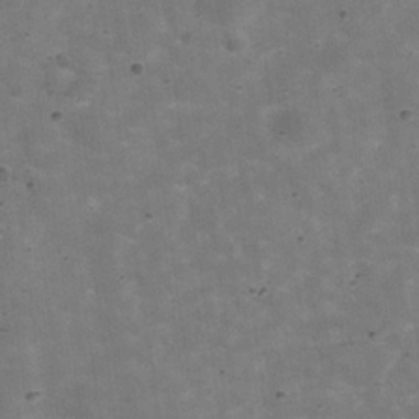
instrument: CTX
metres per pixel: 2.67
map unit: Hve
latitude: -30.2739
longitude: 93.6533
